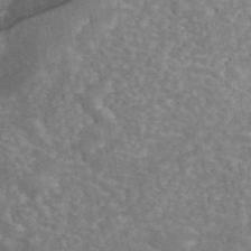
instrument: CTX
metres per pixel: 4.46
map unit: ANa
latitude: 45.3292
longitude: 30.3495
